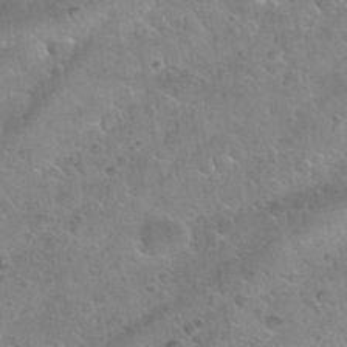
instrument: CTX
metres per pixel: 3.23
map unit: Nhu
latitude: 30.4979
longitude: -52.8569
